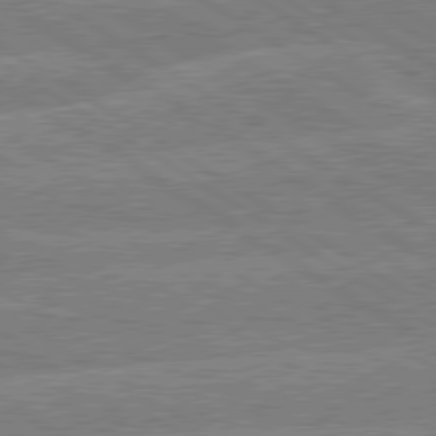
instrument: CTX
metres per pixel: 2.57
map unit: lApd
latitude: 79.4427
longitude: -133.3671
